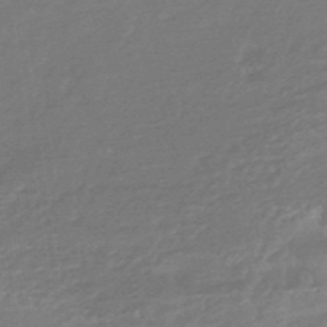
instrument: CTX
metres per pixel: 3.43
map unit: HNhu
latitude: -46.4251
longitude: 89.6155
